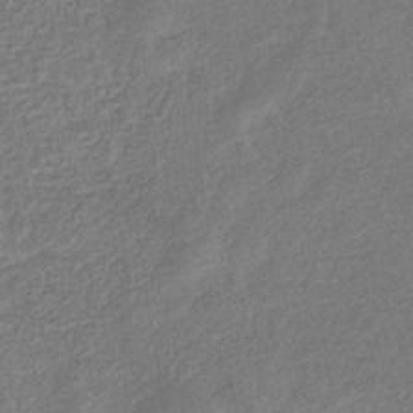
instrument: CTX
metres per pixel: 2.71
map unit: eHb
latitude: -33.8989
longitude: 76.5763
